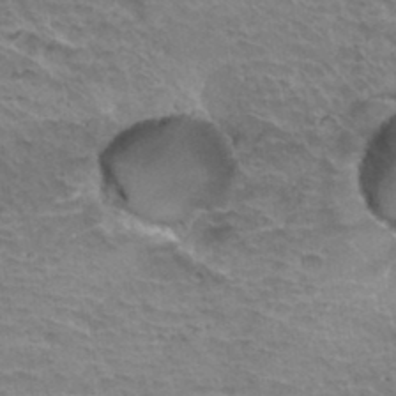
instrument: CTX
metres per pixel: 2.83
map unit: Hto
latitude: 35.5560
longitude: -43.8772
